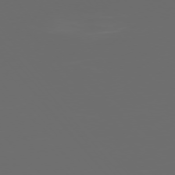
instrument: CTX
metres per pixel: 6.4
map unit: Ap
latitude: -76.4629
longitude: -74.3845
